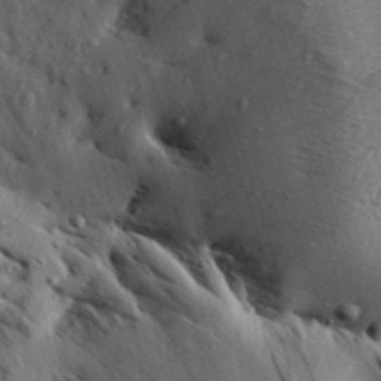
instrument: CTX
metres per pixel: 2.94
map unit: Aa
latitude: 30.1956
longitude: -136.7813
